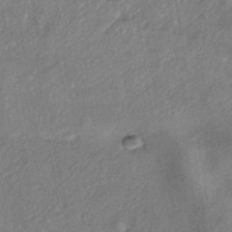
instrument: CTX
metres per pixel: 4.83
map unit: eHh
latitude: -41.3887
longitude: 119.9178
